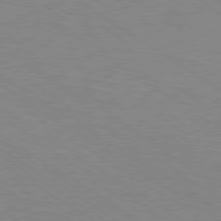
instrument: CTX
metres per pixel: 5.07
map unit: Ap
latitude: -80.0472
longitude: -66.1011
